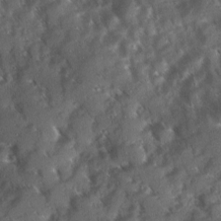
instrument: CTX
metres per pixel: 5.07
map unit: Ave
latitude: 10.4223
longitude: -103.0269
